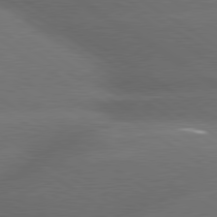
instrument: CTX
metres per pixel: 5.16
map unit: lApd
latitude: 79.9150
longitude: -154.3467
